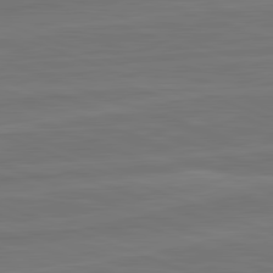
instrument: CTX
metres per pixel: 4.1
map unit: lApd
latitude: 82.1955
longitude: -175.4238
